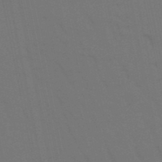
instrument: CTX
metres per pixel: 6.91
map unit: lHb
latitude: -50.1039
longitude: 75.2376
